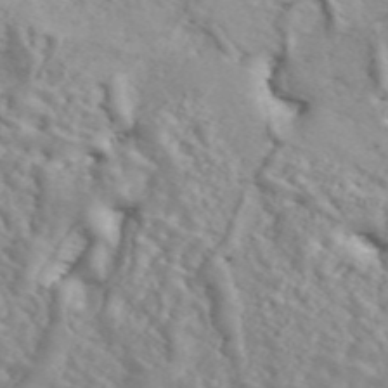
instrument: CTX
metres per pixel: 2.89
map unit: ANa
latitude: 46.7058
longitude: 26.3873
